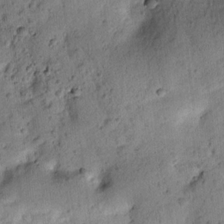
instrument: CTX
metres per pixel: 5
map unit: lAvf
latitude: 8.0444
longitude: 165.1998
